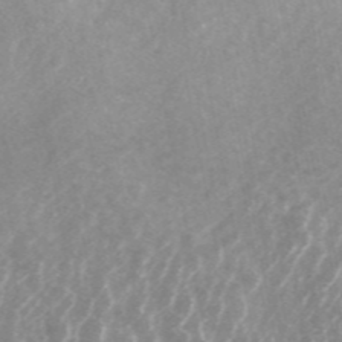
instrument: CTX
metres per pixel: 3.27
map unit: ANa
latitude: 45.2915
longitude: 29.5399
